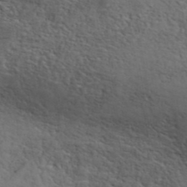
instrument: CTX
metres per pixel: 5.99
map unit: ANa
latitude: 41.1403
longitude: 51.6910
